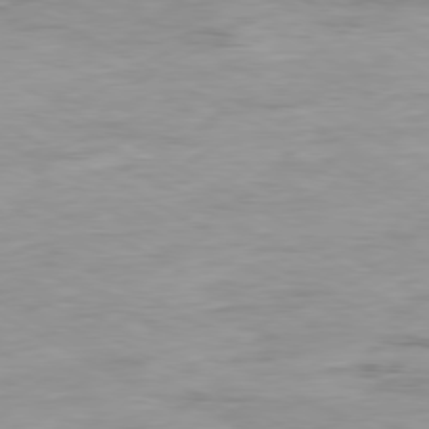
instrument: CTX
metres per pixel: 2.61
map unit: Ap
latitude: -80.0472
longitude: -76.6301
